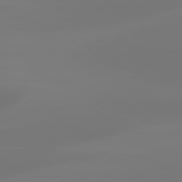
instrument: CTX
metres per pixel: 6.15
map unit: Hpe
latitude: 78.3656
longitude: -129.0458
